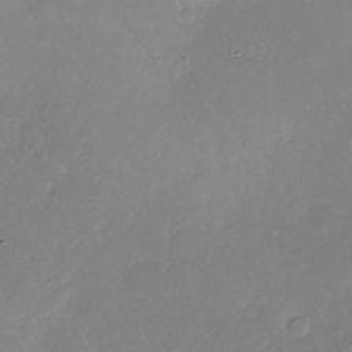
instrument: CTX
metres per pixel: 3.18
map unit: Nhu
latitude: -28.5196
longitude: -79.8206
